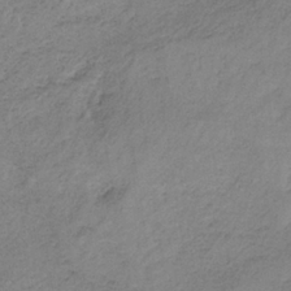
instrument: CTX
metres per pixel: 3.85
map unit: HNb
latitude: -33.6344
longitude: 58.5006
